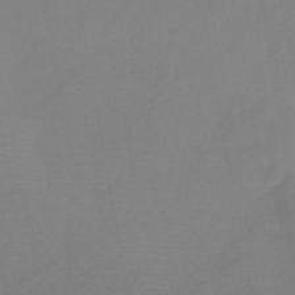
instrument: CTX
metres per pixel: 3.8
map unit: HNb
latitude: -45.6344
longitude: -42.7813
